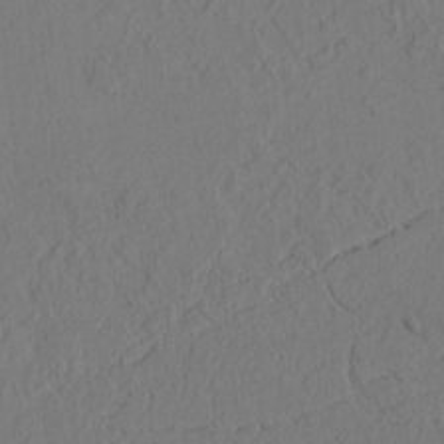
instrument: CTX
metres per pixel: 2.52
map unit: lAvf
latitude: 9.1214
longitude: 165.6911
